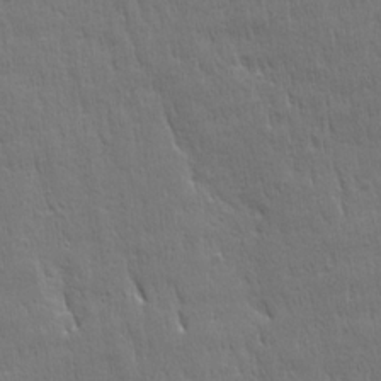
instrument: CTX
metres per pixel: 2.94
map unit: Ave
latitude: 22.6679
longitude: -135.6127
